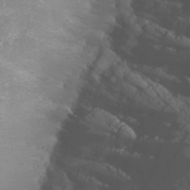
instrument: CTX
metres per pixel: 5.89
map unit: Nhu
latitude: -0.9353
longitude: -80.6679
